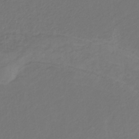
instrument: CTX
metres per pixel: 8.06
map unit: eHb
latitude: -30.6140
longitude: 64.7086
